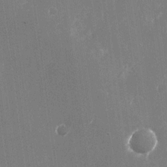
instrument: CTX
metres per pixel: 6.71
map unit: Nhu
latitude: -26.3873
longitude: -71.8394
